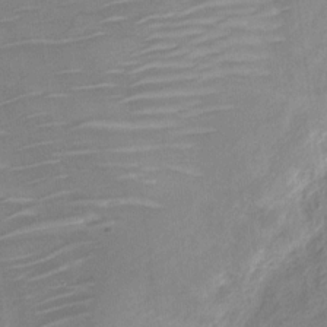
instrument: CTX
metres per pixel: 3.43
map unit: Nve
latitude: -18.8597
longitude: 107.4266
